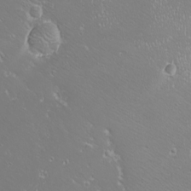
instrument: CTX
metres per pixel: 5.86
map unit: eHh
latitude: -8.9164
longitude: -69.3292
